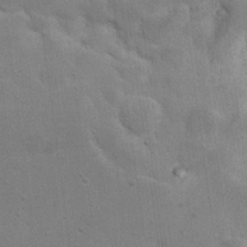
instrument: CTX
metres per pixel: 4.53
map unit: eHh
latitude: 20.3845
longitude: -62.2712
